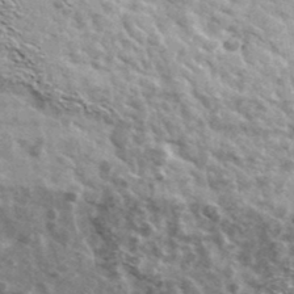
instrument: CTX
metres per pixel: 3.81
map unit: Ave
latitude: 38.8569
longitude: -108.1577
